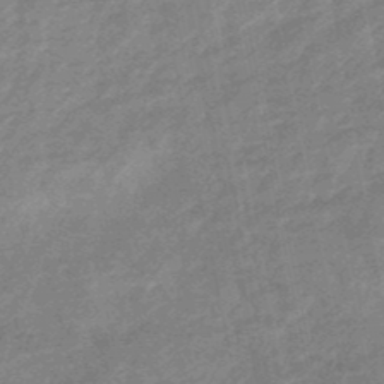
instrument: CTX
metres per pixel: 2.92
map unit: lHb
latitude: -48.1984
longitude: 81.9367
